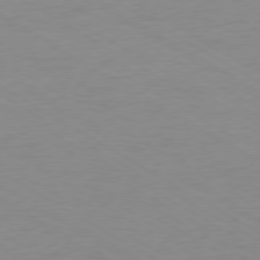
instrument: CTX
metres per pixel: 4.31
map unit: Ap
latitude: -77.6155
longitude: -73.7450
